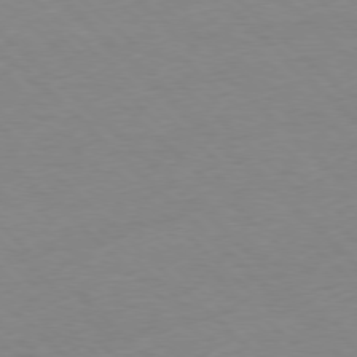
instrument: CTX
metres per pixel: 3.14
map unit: Hpe
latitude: -78.3495
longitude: -21.4049
